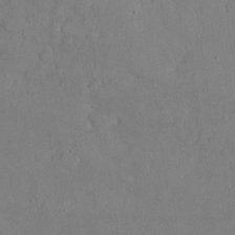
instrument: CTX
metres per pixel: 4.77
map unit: Nhu
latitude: 27.4238
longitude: -65.8205
